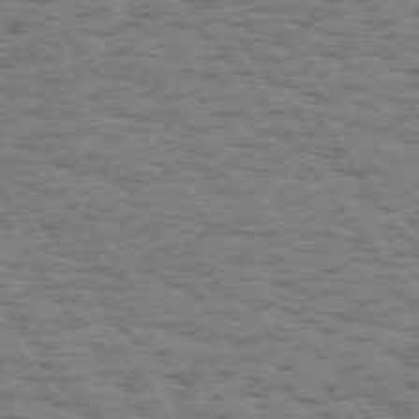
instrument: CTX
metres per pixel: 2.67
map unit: Hpe
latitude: 73.8584
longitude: -134.8758
